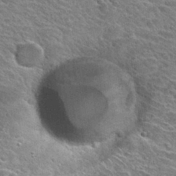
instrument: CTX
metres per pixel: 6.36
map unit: Hto
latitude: 28.5168
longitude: -42.8002
